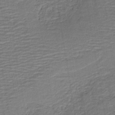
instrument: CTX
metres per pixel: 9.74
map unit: HNb
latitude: -41.8800
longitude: 50.8597
